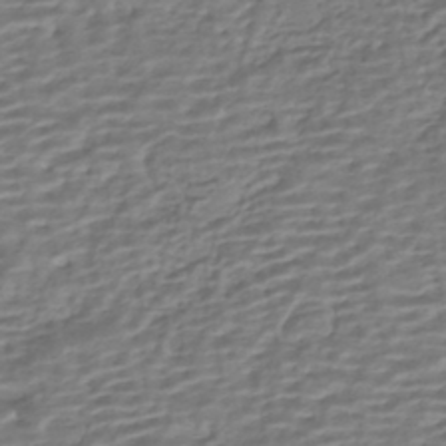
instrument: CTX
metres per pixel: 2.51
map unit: HNhu
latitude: -43.0675
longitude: 100.8974
